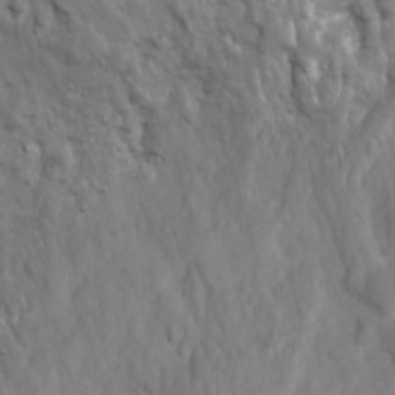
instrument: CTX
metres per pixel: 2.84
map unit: Ave
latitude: 17.2348
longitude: -132.6868
